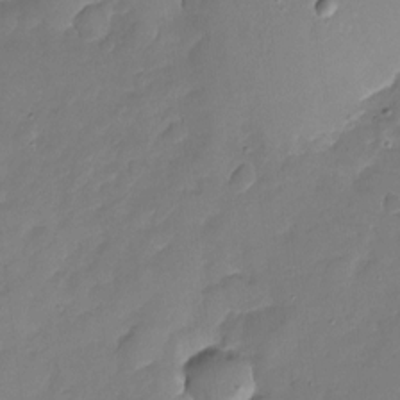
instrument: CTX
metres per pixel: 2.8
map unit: Nhu
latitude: -17.5588
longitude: -57.3859
